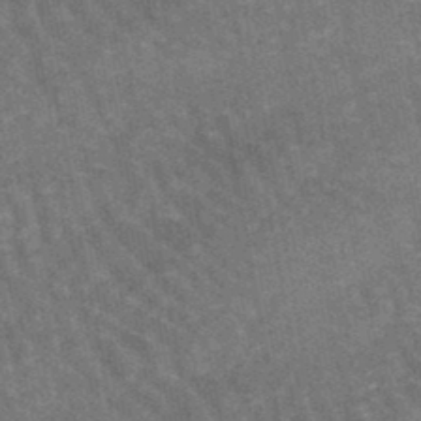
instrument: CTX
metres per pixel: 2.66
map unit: lHb
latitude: -46.6518
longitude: 76.5196
